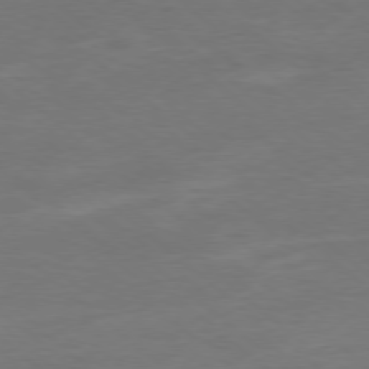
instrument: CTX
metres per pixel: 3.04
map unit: Hpe
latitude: -78.3495
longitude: -20.1011
